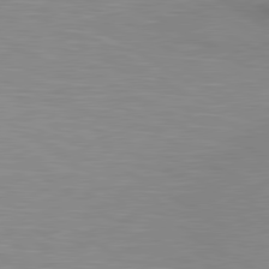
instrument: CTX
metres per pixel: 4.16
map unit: lApd
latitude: 80.3467
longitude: 131.4076
